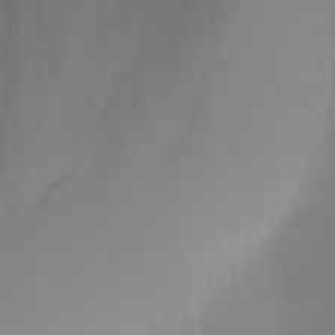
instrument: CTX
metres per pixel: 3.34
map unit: Nhu
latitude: -12.2740
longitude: -50.0633
